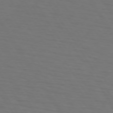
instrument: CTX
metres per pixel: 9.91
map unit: lApd
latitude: 73.3482
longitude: -75.4615
